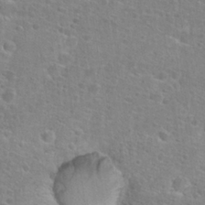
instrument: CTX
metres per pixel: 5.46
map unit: Hto
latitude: 25.4804
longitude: -48.7813
